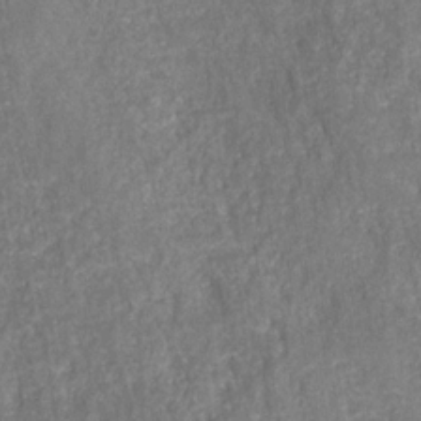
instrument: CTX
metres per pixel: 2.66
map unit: HNhu
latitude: -28.3873
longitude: 74.1984
